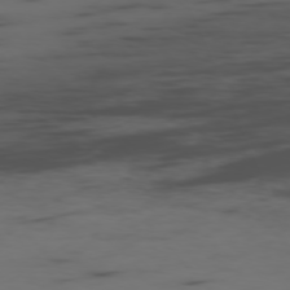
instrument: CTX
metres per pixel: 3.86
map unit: Ap
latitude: -76.8030
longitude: -66.5167
